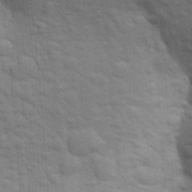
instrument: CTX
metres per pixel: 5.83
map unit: Aa
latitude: 25.1970
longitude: -148.4034
